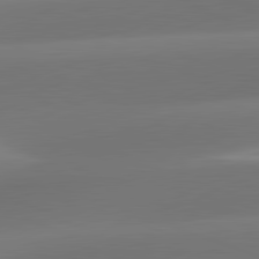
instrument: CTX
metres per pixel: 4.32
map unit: lApd
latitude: 81.9339
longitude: -163.9717
